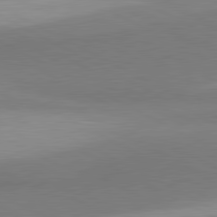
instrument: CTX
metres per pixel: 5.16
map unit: lApd
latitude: 81.2537
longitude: 158.7463
